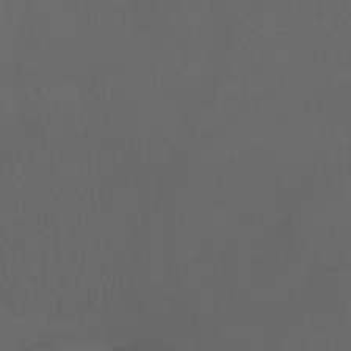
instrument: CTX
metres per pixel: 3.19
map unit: Htu
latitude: -7.9745
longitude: -33.5938
